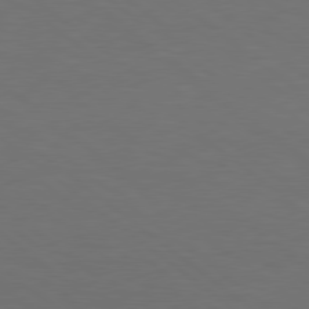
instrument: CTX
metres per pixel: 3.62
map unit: lApd
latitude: 78.7624
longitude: -177.4237
